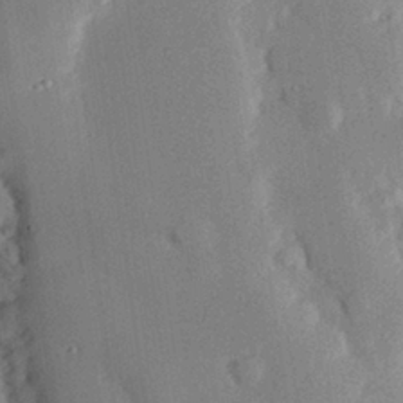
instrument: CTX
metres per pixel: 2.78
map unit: eHh
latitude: 29.4048
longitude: -81.1403
